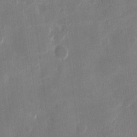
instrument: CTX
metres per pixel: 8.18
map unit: eHh
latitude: 13.4238
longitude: -71.9150
